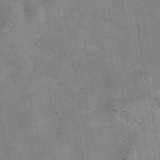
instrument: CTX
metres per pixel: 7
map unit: eAb
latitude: 42.5357
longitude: 106.7841
